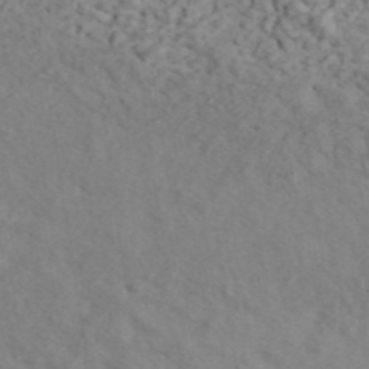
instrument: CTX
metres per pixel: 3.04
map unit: ANa
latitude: 44.6868
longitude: 21.5588
